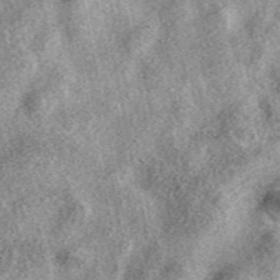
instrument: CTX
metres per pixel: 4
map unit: eAb
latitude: 39.3671
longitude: 110.0283
